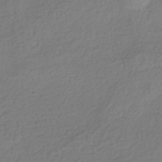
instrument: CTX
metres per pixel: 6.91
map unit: HNhu
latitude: -43.2564
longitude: 97.8800
